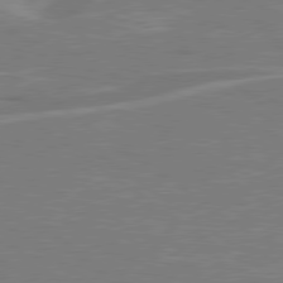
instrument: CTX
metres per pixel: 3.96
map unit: Hpe
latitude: 78.9136
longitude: -127.5938
